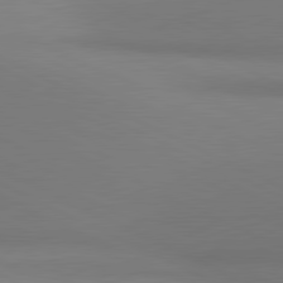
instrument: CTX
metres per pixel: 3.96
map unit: lApd
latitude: 81.1025
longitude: 144.8786
